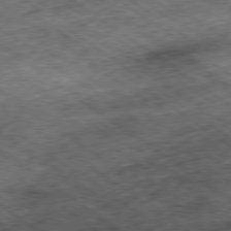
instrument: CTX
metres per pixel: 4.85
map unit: Ap
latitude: -79.5399
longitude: -50.5356
